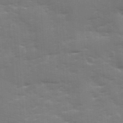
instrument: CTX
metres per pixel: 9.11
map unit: Ave
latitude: 12.1200
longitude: -102.4601
